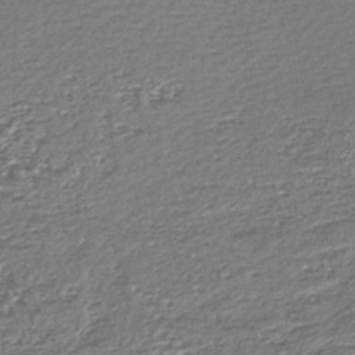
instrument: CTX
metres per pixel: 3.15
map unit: lHb
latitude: -43.4832
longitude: 78.3873
